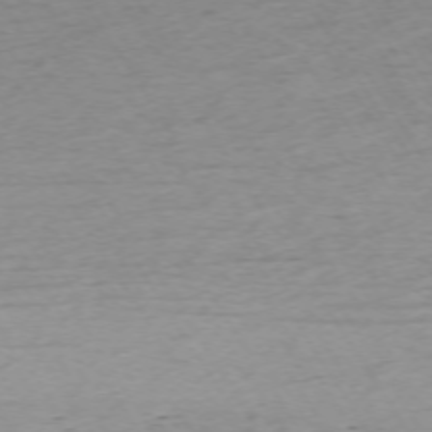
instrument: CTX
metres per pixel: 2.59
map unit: Ap
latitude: -73.2187
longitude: -68.3656
